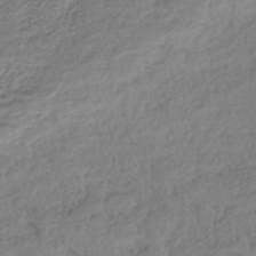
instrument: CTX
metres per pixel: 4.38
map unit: lHb
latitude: -40.4251
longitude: 73.9367
